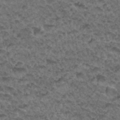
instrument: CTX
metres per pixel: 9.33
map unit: Hto
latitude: 33.3482
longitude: -47.8773
